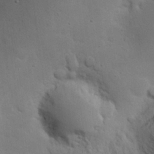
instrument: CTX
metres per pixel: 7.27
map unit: eHh
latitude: 24.1388
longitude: -72.1389
